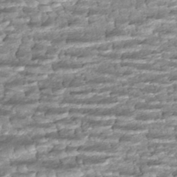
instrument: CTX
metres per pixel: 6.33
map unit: HNhu
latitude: -45.8422
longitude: 105.6533
